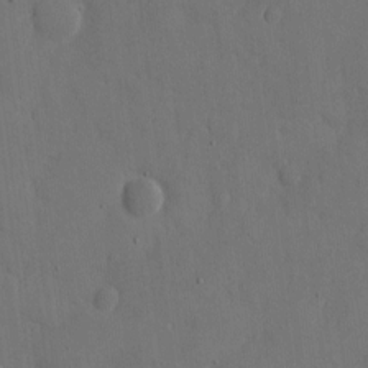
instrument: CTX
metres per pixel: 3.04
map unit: eHh
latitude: 7.1970
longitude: -68.2712
